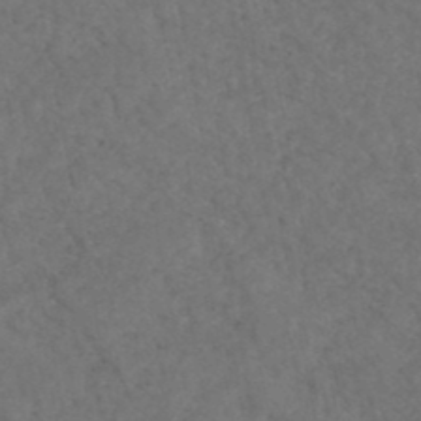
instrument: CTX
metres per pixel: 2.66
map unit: HNhu
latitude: -47.8233
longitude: 96.4062
